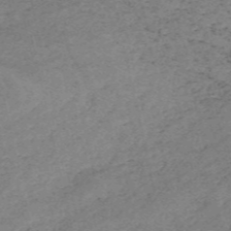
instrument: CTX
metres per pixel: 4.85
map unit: HNb
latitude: -54.8975
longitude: -42.5924
